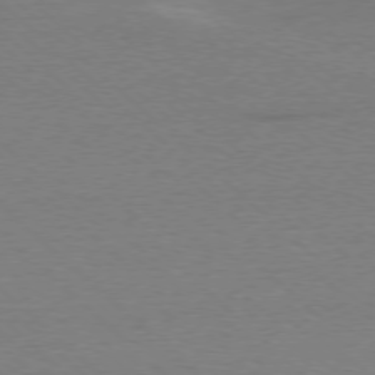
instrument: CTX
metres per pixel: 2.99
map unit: Ap
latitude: -78.0472
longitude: -61.8394
